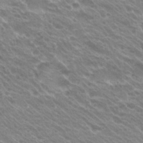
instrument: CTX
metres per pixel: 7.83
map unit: Hto
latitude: 26.8569
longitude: -35.4426
